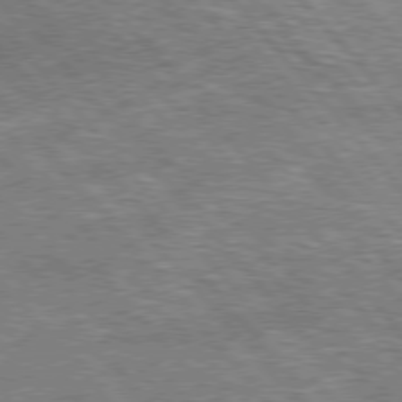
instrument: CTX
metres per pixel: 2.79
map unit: lApd
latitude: 76.2711
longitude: -74.2334
